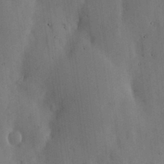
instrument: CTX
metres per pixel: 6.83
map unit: lHvf
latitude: 17.7450
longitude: -114.0633
